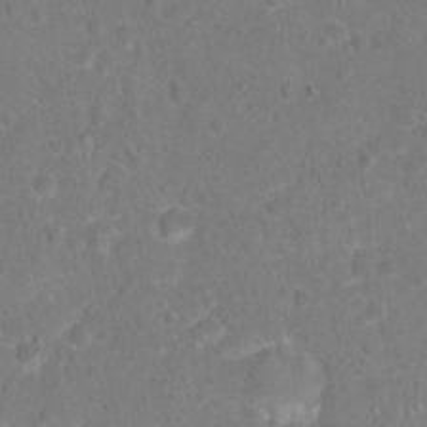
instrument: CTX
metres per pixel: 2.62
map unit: Hto
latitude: 17.2726
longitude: -41.7071
